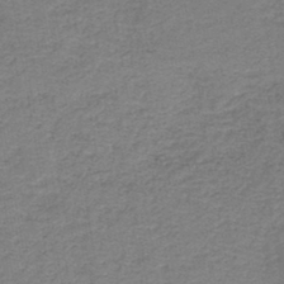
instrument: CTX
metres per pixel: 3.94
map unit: HNb
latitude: -44.1417
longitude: 49.8234
